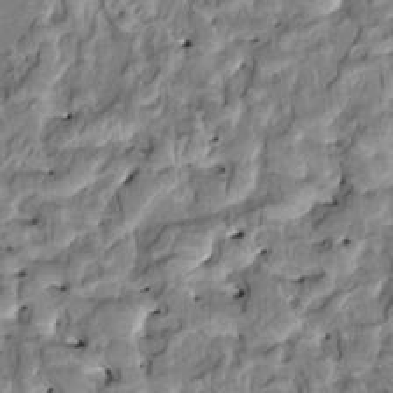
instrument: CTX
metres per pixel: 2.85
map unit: HNhu
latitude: 4.9325
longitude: 9.6911
